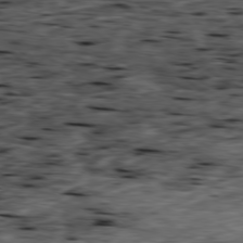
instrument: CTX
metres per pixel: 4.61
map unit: Ap
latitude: -79.4076
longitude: -91.4804
